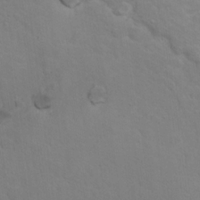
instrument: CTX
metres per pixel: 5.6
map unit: Nhu
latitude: 16.8191
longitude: -33.4049
